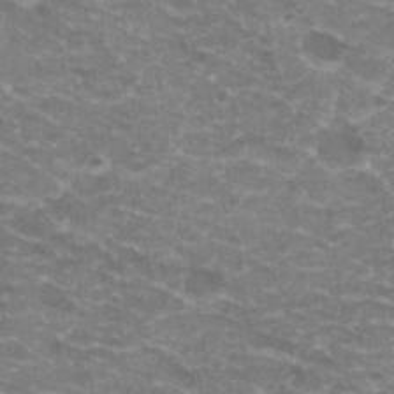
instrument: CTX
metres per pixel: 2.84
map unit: Hto
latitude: 20.0822
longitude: -36.5924
